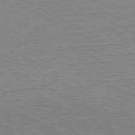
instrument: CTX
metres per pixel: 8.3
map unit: Hpe
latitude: -80.7463
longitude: 22.2362
